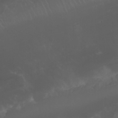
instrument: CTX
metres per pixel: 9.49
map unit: Nhu
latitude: 22.8569
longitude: -63.4994
